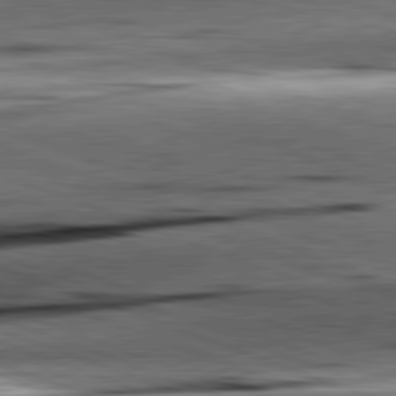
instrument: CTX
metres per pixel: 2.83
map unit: lApd
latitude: 81.6127
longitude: -151.7071
